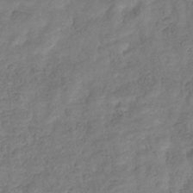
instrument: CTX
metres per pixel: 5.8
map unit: eHb
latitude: -33.4455
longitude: 76.4818
